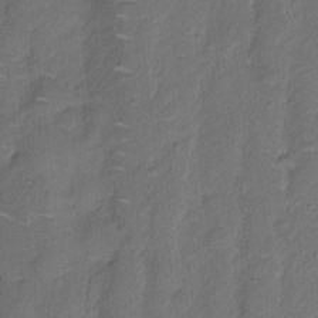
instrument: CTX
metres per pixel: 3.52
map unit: Hto
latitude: 4.6301
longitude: -61.1403
